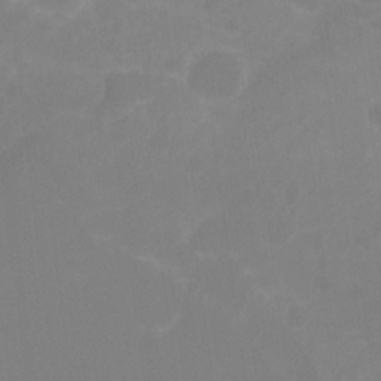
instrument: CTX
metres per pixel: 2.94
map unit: Hto
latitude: -9.0864
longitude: -46.4601
